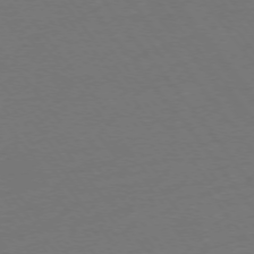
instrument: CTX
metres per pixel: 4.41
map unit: Ap
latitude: -75.6344
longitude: -94.4223
